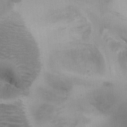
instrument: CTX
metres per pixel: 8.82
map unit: HNhu
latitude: 7.4237
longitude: -0.6301
